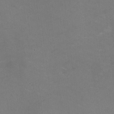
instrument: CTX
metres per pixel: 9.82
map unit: HNhu
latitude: -1.6722
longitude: -1.9906
